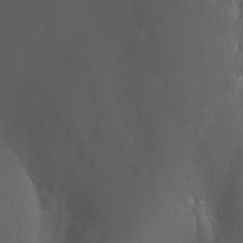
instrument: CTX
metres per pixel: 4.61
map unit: Nhu
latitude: -9.3698
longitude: -78.1767
